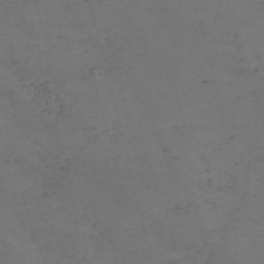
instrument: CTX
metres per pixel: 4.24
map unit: Nve
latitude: -57.9178
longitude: 53.0297
